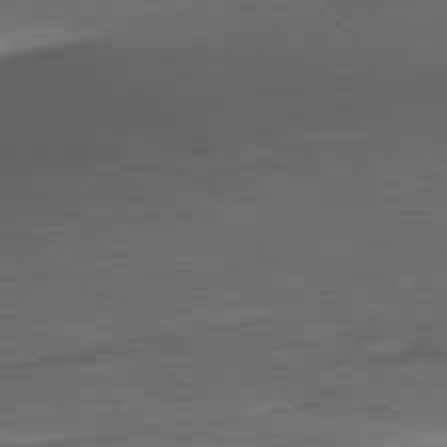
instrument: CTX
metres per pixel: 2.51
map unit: Ap
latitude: -78.3684
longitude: -69.1781
